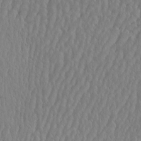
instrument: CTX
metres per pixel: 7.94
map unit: eHh
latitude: -3.6343
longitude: 14.9353
